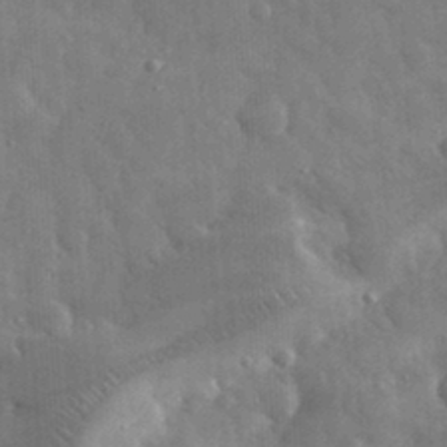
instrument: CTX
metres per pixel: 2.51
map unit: eHh
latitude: 32.3089
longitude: -69.8206
